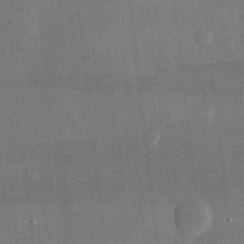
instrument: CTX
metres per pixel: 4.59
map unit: lHvf
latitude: 32.8191
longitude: -90.8569
